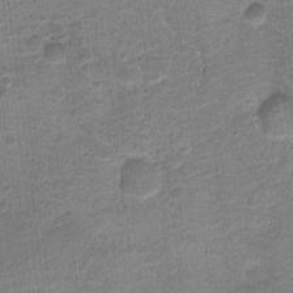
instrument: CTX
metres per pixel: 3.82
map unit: Nhu
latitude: 3.8961
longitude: -17.7449
